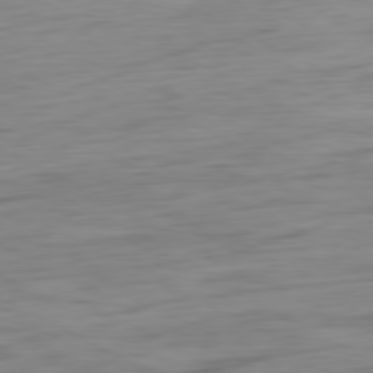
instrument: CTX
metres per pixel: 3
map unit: Ap
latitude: -80.6330
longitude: -61.1403
